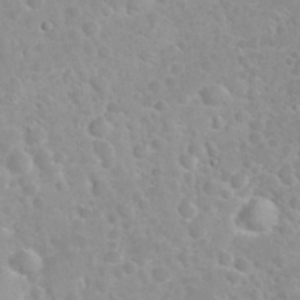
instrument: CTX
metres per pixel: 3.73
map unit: eHh
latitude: 32.1200
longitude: -60.9136
